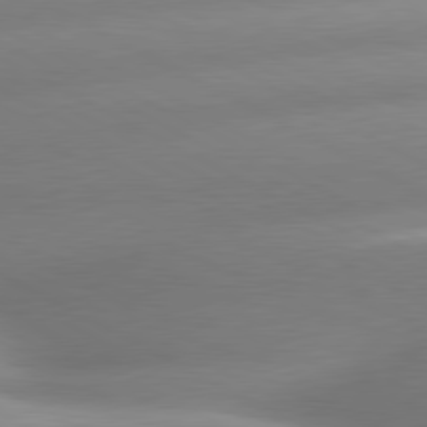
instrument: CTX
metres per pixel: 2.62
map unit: lApd
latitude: 80.3278
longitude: -159.0081
